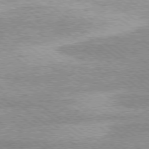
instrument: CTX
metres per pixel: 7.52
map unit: Ap
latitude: -79.2565
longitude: -82.0444
